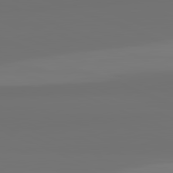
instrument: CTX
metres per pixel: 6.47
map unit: lApd
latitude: 82.2522
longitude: 155.4832
